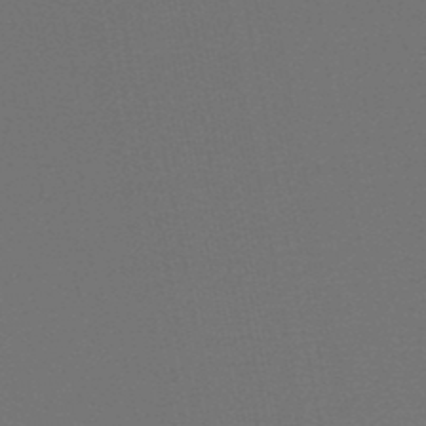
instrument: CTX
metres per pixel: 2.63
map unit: HNb
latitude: -47.5588
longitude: 56.2361
